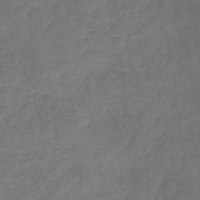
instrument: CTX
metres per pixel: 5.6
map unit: eHb
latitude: -32.4629
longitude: 72.3873
